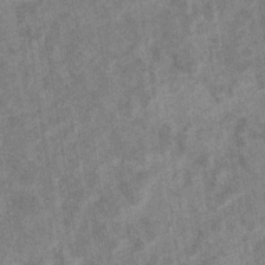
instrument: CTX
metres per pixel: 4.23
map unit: eHb
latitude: -35.4832
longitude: 76.7274
